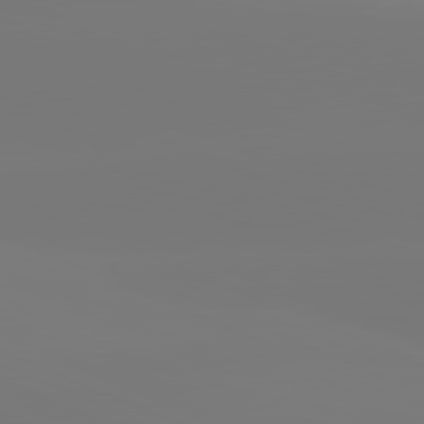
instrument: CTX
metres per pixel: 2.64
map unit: lApd
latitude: 81.3482
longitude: -150.4034
